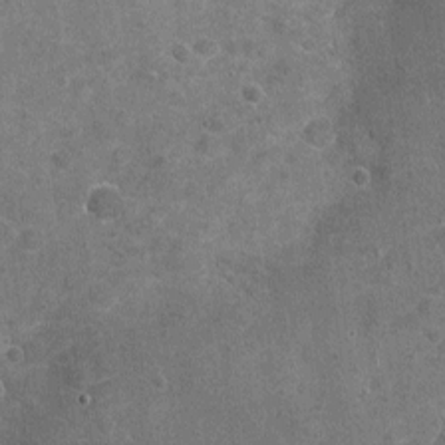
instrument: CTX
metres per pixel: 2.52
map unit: Nhu
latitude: -17.1809
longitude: -56.2711
